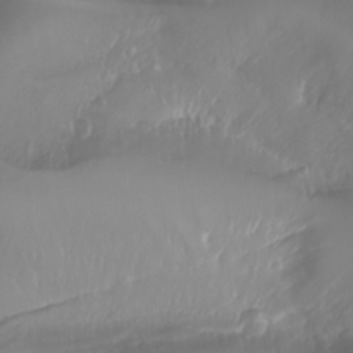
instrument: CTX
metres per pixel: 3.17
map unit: Nhu
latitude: -4.4440
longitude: -87.6316
